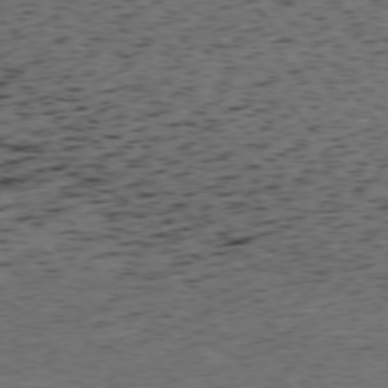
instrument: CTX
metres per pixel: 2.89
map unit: Ap
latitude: -76.0094
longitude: -62.6680
